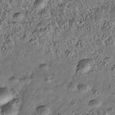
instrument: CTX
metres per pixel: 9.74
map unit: Nhe
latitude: -39.6155
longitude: -117.1592
